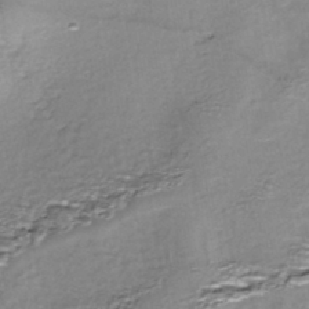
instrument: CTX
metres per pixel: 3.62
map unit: Nhe
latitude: -45.4832
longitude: 153.3509
